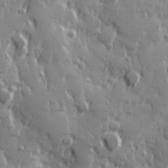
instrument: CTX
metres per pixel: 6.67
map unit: Hve
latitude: 25.7260
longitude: 146.6329
